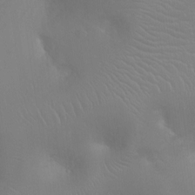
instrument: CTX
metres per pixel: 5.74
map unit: Ht
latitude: -14.8030
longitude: -40.6868
